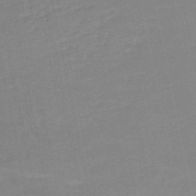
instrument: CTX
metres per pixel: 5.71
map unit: HNb
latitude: -50.3495
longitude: -47.8773
